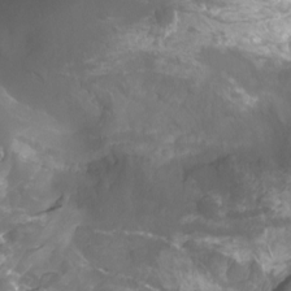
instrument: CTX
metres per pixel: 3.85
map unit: Nhu
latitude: -9.7855
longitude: -75.7261
